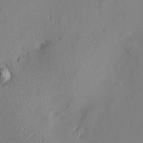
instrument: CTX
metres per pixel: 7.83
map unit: Htu
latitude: -7.1431
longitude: 175.8044
